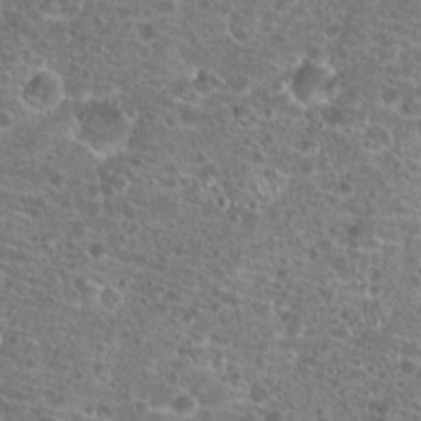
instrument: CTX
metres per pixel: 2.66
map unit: Hto
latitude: 20.2334
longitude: -42.0822
